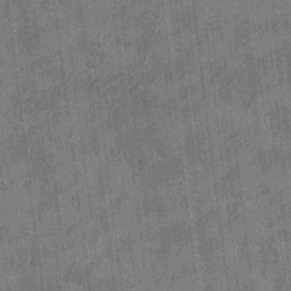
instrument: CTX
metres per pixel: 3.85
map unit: HNhu
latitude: 0.8947
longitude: -6.0444
